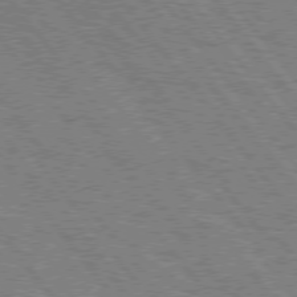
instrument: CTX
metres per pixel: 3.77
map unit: Hpe
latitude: 75.4615
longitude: -149.6505
